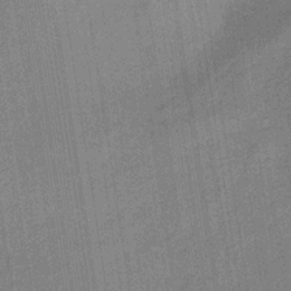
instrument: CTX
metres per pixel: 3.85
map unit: lHb
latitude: -33.8045
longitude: 66.0472
